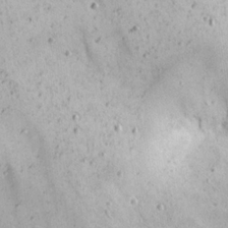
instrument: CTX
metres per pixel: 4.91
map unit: Nhu
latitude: 22.2333
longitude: -67.5371
